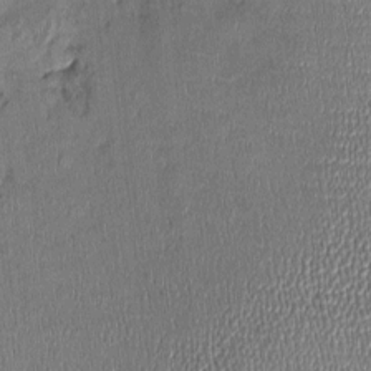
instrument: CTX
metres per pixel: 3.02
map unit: Nhu
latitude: -0.8975
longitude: -14.4790
